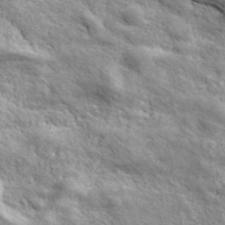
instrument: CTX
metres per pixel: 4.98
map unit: ANa
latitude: 43.5371
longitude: -87.3670
